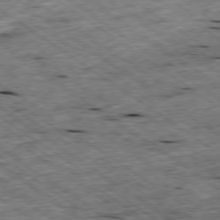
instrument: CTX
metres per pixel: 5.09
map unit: Ap
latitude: -79.3131
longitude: -87.3293
